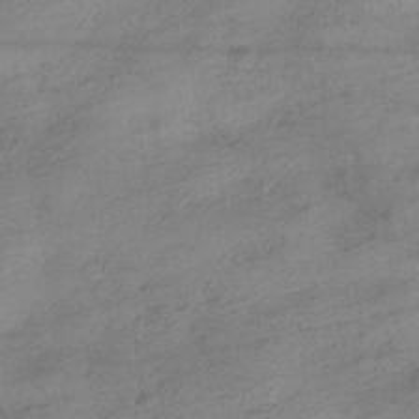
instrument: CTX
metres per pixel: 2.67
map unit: HNhu
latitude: -41.0297
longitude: 99.5210
